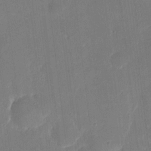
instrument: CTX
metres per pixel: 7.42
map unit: eHh
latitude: 5.6694
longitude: -69.3671
